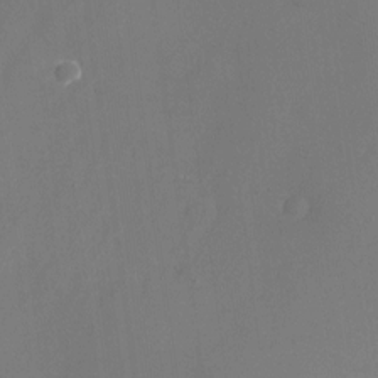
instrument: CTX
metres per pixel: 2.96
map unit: Nhu
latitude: -23.8612
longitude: -70.9325
